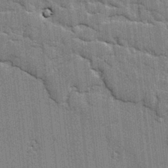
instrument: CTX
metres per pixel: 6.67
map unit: lAvf
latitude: -1.7667
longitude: -107.7639
